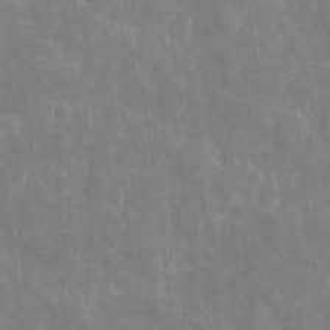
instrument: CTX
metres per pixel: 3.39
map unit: eHh
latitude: 8.2334
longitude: -71.5371
